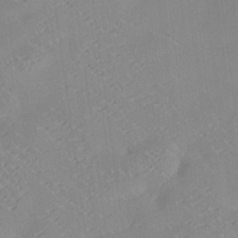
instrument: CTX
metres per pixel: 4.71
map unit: HNhu
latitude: 11.0081
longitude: 8.9353
